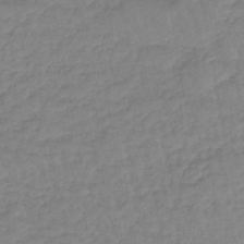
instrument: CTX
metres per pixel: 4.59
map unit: eHb
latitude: -45.0298
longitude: 80.5574
